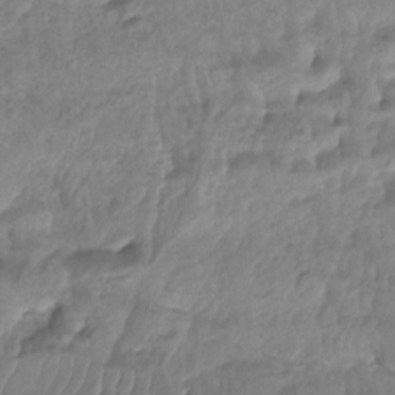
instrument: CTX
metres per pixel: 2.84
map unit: Nhu
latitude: -13.8800
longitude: -63.6505
